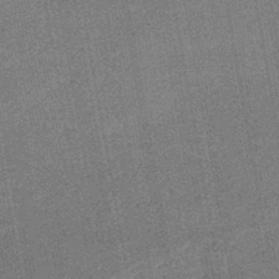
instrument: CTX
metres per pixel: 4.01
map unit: HNb
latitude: -45.0109
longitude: 53.6155
